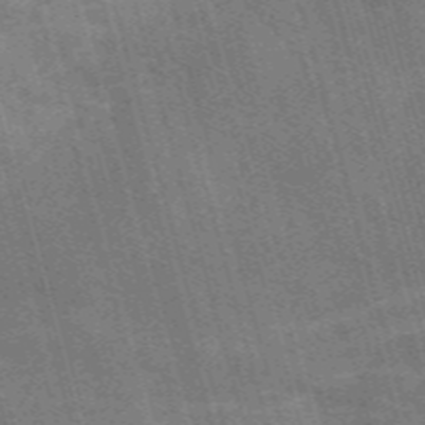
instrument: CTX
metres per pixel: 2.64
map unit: Nve
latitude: -59.1620
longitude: 65.9178
